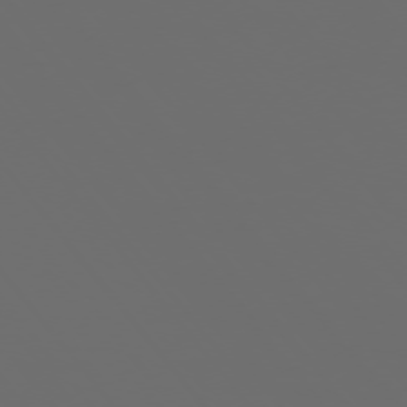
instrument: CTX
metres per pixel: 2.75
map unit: Ap
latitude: -76.0283
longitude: -74.8191
